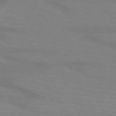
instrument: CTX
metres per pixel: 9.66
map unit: lApd
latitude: 72.2901
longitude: -56.4789
